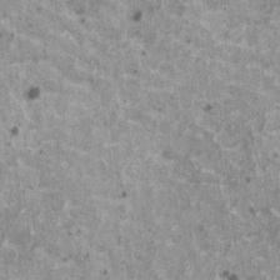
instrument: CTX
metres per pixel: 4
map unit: HNhu
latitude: 2.5734
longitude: 5.3509
